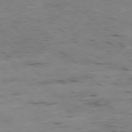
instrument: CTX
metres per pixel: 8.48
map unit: Ap
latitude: -79.1998
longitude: -101.4615
